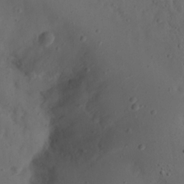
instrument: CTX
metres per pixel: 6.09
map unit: Nhu
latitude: 21.8961
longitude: -72.3090
